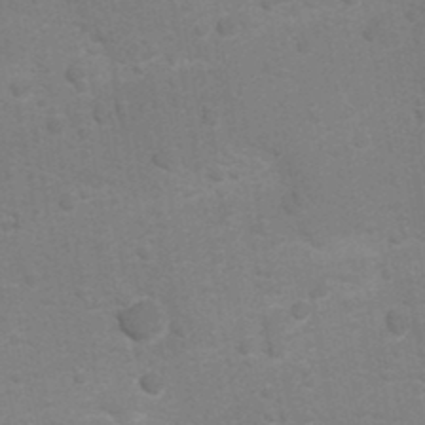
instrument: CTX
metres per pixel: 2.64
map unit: Ht
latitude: -1.7856
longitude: -26.9703
